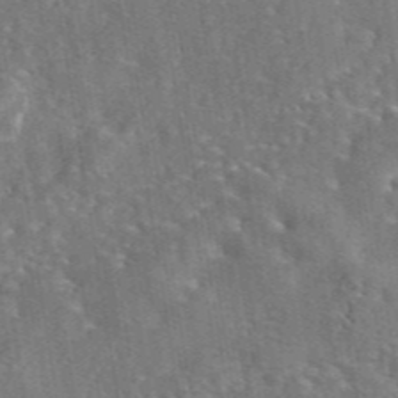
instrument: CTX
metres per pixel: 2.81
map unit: eAb
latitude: 44.7435
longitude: 110.9730
